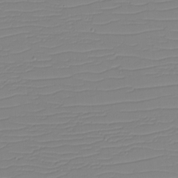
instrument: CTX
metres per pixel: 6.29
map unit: eHh
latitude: -5.3698
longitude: -83.1592
